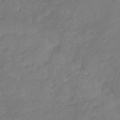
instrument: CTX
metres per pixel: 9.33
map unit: Nhu
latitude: -19.0675
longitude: -57.3670
